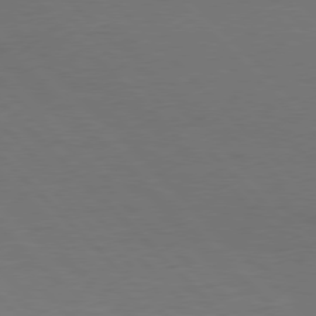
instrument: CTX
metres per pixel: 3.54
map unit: Hpe
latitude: 77.0080
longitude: -131.9151
